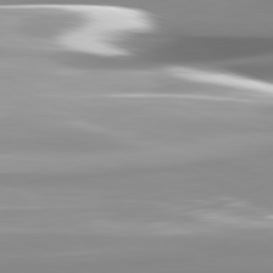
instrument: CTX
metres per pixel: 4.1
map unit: lApd
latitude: 82.0822
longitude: -147.0270
